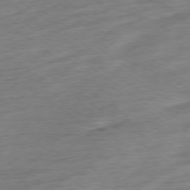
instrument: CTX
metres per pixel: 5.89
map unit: Ap
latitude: -79.0675
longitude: -67.9339
